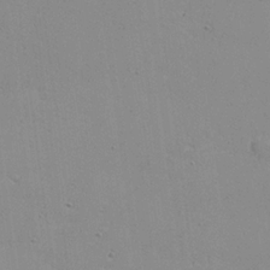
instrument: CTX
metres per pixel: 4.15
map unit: Nhu
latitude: 21.2726
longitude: -71.6127
